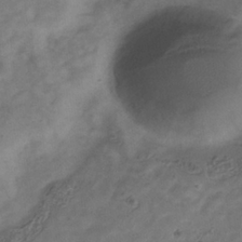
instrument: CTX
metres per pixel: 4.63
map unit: Hve
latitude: -34.8786
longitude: 89.9367
